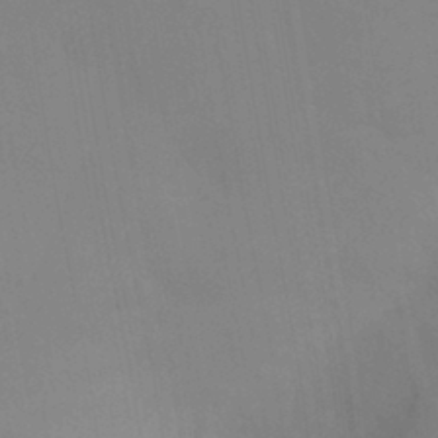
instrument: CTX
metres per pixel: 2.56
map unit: HNhu
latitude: 6.3467
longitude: 1.7478
